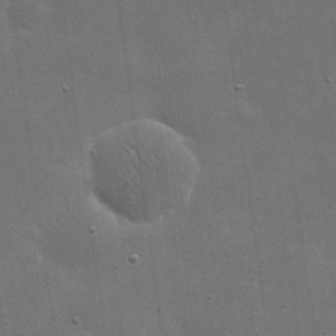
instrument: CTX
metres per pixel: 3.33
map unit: eHh
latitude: 21.9717
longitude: -67.1214
